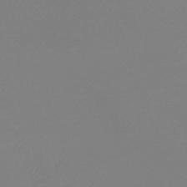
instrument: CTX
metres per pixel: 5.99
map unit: lHb
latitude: -44.4440
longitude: 71.0487
